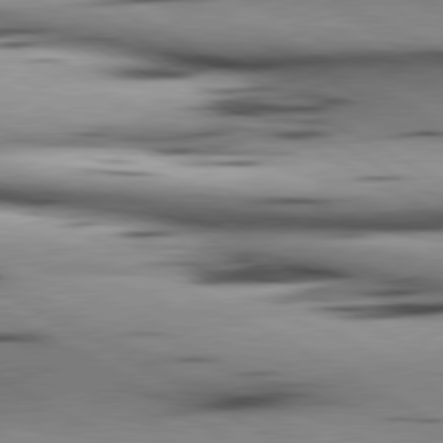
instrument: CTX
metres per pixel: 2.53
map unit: lApd
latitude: 80.4790
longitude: 157.4832
